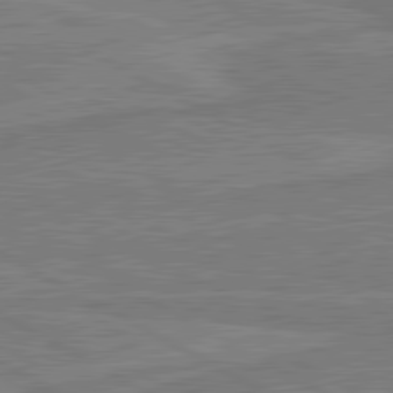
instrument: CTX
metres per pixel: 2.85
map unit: lApd
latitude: 80.8758
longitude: 168.6896
